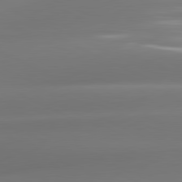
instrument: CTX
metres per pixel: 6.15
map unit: lApd
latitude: 81.2348
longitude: -160.3278
